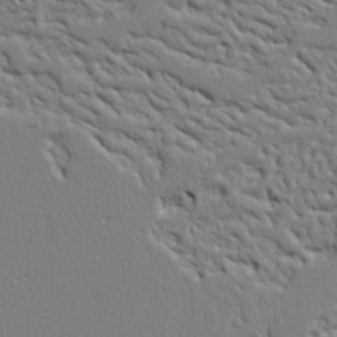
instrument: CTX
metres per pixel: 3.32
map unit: Ht
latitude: 8.4790
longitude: -76.3656
